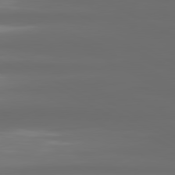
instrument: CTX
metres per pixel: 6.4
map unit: lApd
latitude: 80.7813
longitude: -138.3467
